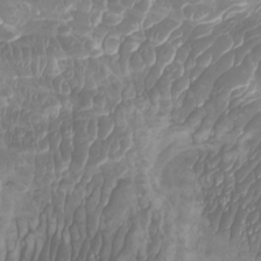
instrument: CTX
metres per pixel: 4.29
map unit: Htu
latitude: -6.8408
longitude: -75.1592
